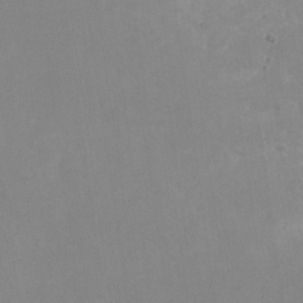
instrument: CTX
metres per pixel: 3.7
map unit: Nhu
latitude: -27.7666
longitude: -75.6316
